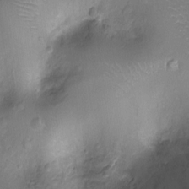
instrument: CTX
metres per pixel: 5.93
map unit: Ht
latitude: -8.3306
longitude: -21.1214
